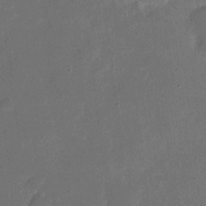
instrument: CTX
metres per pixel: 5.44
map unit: eHh
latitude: 5.1403
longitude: -66.7435
